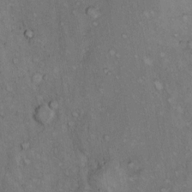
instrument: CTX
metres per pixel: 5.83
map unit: Hto
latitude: 11.7828
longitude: -58.5546
